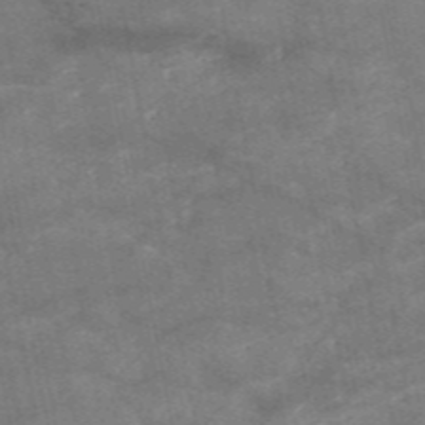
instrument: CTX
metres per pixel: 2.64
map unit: HNb
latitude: -55.6911
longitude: -40.1199
